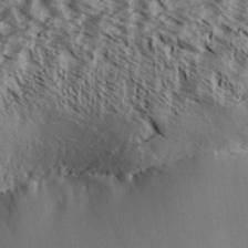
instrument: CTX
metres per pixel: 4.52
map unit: Aa
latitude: 32.5924
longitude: -137.7639
